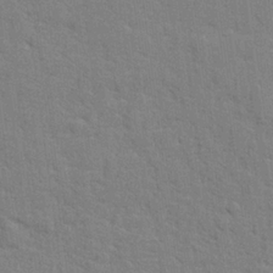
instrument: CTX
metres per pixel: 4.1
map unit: lHvf
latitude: 24.9324
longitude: 142.6707
